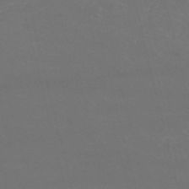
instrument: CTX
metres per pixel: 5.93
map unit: HNb
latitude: -54.4062
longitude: -37.4049
